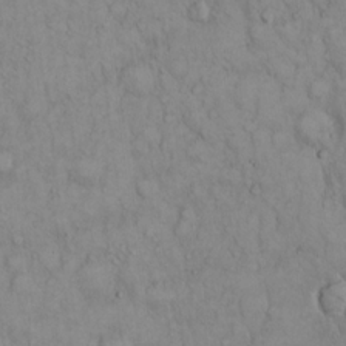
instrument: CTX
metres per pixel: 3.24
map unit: Hto
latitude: 13.0081
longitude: -57.8394
